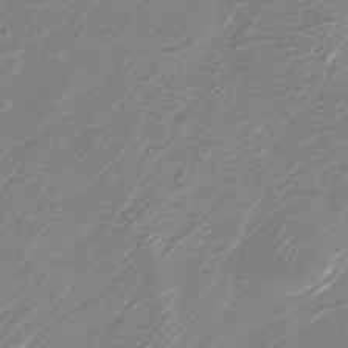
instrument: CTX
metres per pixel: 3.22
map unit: Nhu
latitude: -27.9178
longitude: -67.9339
